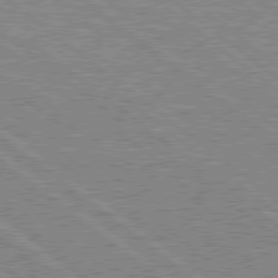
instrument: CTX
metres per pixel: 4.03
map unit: Hpe
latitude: 78.5735
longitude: -156.6868
